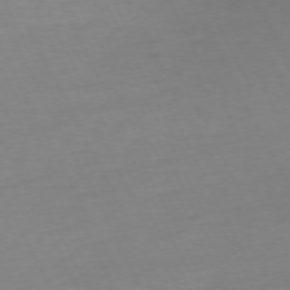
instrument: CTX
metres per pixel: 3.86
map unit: Ap
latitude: -73.6344
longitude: -70.0255
